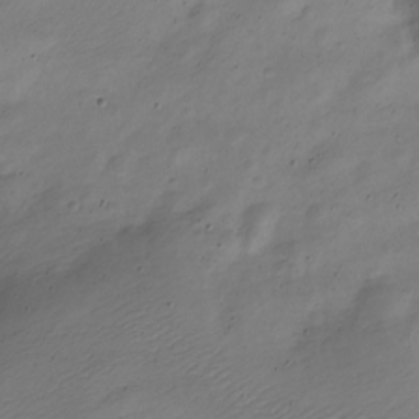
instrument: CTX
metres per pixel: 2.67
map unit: Nve
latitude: -23.2565
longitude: 106.0661
